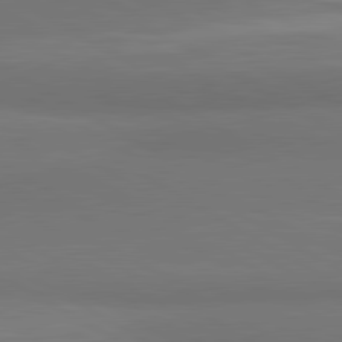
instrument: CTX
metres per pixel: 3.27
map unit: lApd
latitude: 81.2537
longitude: 160.0472
